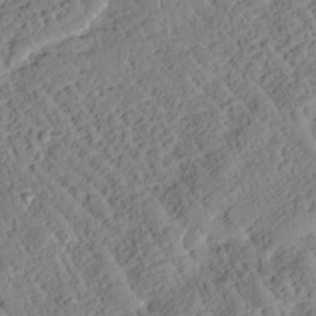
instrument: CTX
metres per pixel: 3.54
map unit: Htu
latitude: 0.5168
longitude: 176.8030
